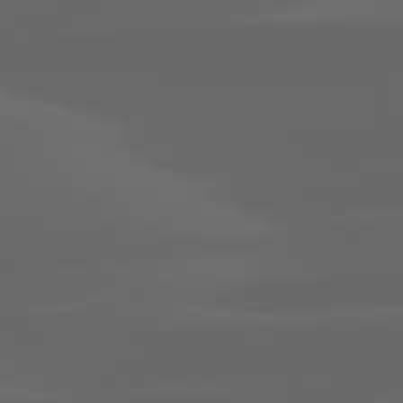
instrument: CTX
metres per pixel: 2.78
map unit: lApd
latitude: 80.2522
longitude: -93.3292
